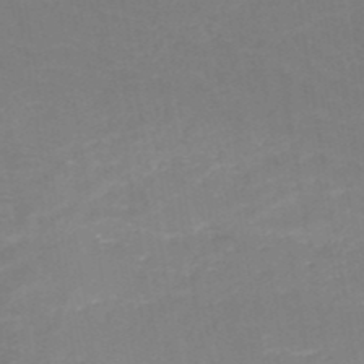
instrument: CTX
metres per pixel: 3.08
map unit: HNb
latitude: -50.0850
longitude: -44.8947
